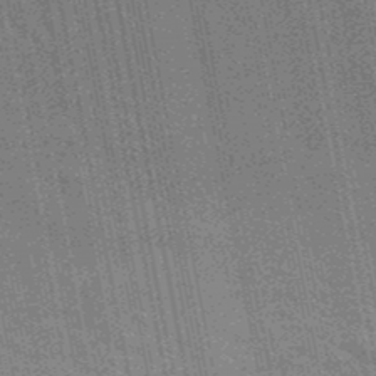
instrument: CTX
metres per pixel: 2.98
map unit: lHb
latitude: -48.9542
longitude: 73.2187
